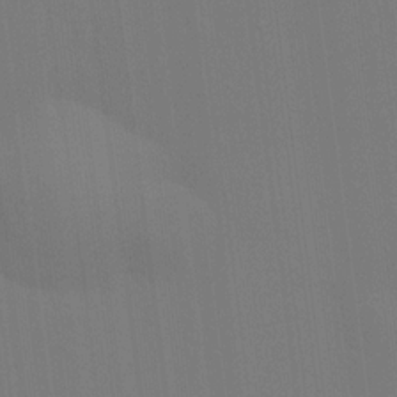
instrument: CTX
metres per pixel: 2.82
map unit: Hve
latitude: 18.6679
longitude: 149.9556
